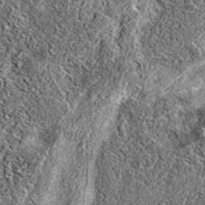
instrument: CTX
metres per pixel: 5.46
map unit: eAb
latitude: 37.2726
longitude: 106.3684
